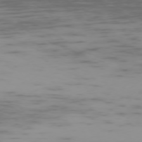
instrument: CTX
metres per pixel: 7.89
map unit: Ap
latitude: -75.3510
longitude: -67.2725
